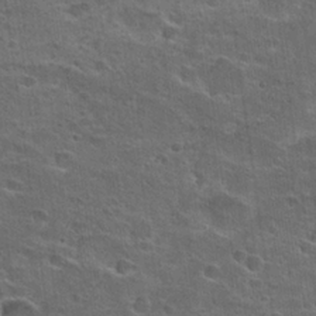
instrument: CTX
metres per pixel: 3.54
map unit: Hto
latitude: 22.2711
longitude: -45.7072
